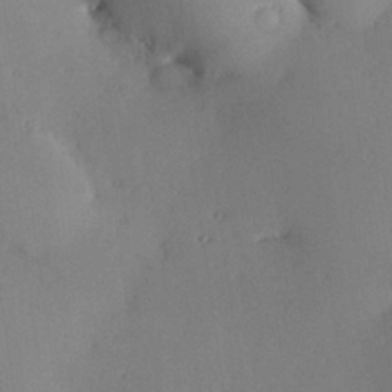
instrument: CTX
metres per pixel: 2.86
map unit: Hve
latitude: 26.2523
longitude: -91.2348
